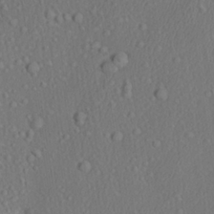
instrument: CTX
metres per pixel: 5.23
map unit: lAa
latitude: 22.6112
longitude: -137.5749
